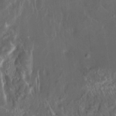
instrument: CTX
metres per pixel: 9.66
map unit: HNhu
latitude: 5.2726
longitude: 12.8408
